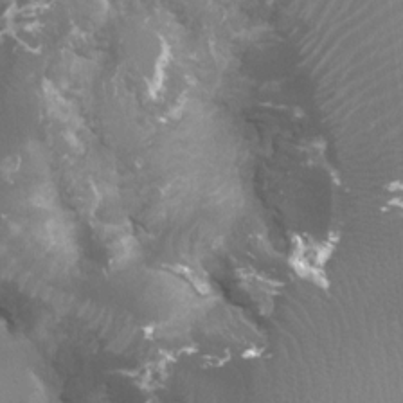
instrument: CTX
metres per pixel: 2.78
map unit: Htu
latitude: 2.8380
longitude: -20.1200
